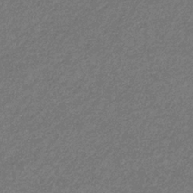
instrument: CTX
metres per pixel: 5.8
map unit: lHb
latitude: -32.7841
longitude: 69.1431
